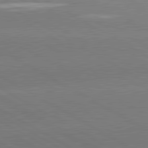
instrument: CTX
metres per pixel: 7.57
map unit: lApd
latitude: 80.9136
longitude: -152.4412
